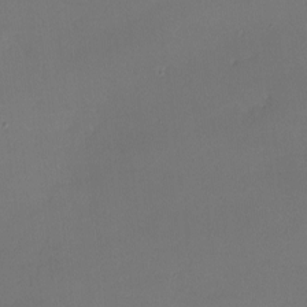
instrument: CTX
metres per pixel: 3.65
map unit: lHvf
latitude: -8.5952
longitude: -100.5357
